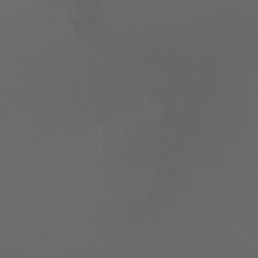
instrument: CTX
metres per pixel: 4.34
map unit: Htu
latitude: -7.1998
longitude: -72.1389
